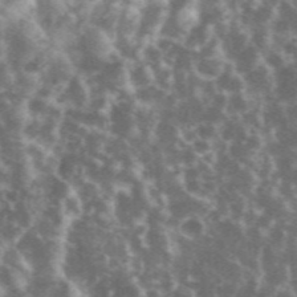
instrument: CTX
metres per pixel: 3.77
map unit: eHh
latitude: 35.1403
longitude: -59.9906
